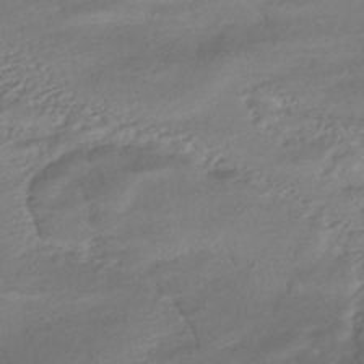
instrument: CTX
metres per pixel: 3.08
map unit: HNhu
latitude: -43.6154
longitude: 103.2376
